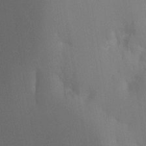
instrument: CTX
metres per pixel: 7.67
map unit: HNhu
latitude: 0.7057
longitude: -4.0633
